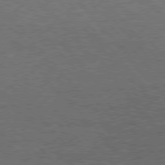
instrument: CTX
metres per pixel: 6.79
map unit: Hpe
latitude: 76.8002
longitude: -157.2159
